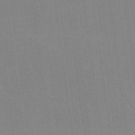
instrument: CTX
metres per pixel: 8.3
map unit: lHvf
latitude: -11.2187
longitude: -102.0444
